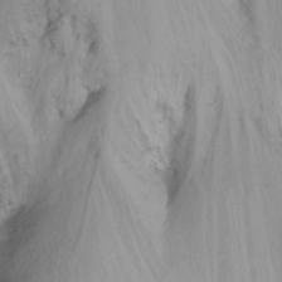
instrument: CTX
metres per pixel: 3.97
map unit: Nhu
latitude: -15.4644
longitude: -54.3845
